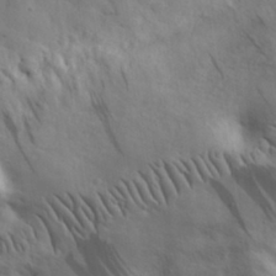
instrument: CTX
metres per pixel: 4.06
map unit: eHh
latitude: 31.6316
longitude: -72.8191
